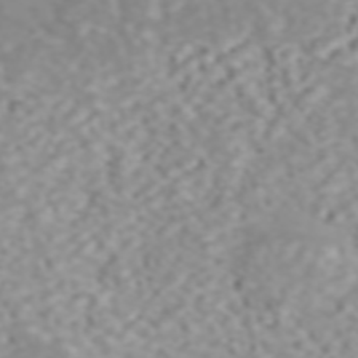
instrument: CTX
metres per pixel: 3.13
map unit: ANa
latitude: 44.7435
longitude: 22.2362
